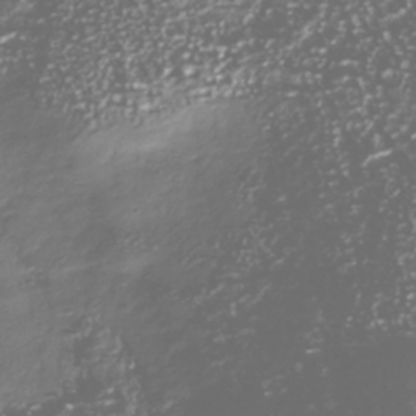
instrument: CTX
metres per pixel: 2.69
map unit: Nhu
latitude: -40.0661
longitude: -82.4034
